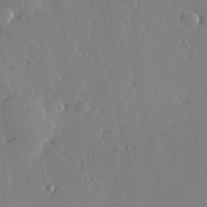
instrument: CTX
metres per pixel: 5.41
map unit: Hve
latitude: 26.2334
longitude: -93.3103
